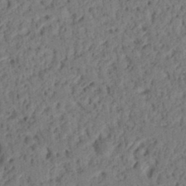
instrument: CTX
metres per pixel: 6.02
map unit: Ht
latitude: 13.2348
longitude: -74.5735
